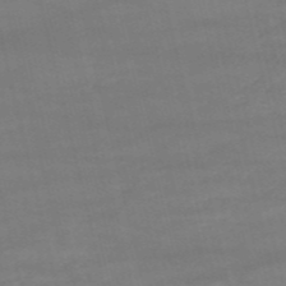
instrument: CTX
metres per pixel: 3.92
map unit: HNb
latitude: -52.9730
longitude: -37.8584
